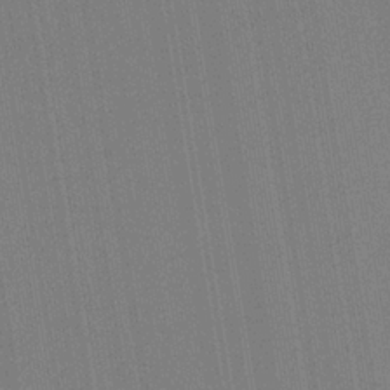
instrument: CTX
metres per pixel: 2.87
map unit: HNb
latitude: -33.1998
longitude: 54.7652
